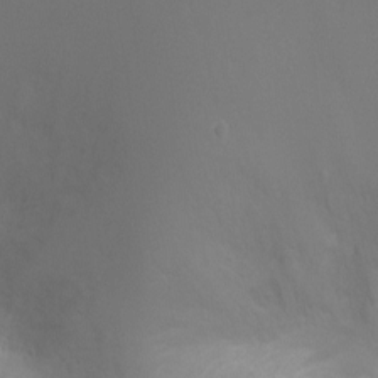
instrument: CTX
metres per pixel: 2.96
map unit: Ht
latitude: -5.6910
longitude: -24.8569
